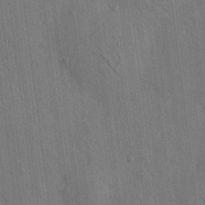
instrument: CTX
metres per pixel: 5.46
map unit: HNhu
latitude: 12.4790
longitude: 10.0850
